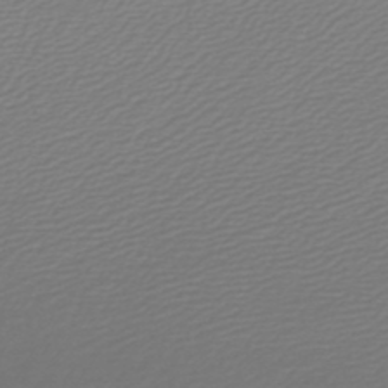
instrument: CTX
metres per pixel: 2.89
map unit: lHb
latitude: -46.5573
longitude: 59.5021
